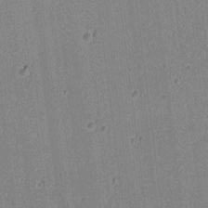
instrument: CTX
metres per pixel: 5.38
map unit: lAa
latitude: 13.0648
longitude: -107.6505
